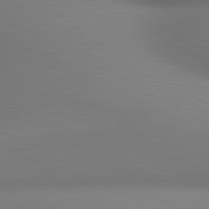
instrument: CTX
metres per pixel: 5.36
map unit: lApd
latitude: 80.7813
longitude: 133.4833
